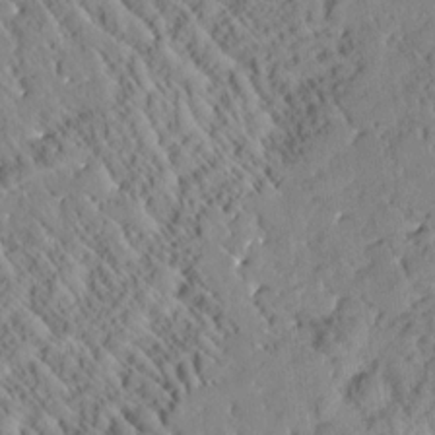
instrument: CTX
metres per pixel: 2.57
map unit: Htu
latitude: 0.7435
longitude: 177.0675
